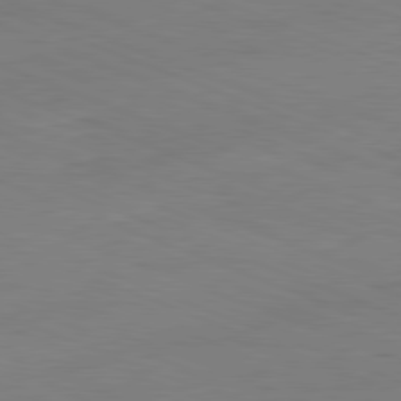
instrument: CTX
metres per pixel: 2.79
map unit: Ap
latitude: -82.0283
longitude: -80.3089
